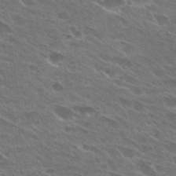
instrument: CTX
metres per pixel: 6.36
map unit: Hto
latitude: 27.5938
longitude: -42.4223
